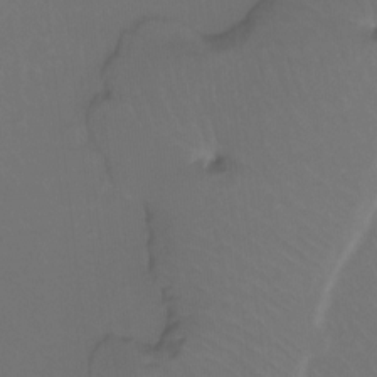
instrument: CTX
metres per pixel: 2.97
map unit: Htu
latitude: -12.5385
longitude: -45.8016
